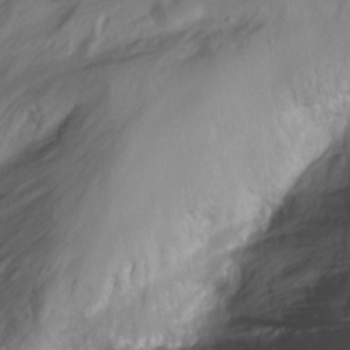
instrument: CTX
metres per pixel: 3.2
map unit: Nhu
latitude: -6.9163
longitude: -45.0269
